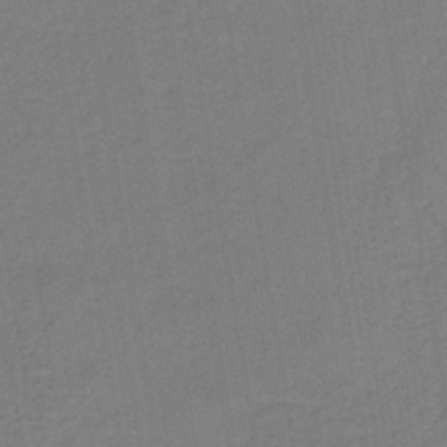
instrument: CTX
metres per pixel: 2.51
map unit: lHb
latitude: -38.8975
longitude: 63.4265
